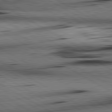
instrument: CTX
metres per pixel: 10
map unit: lApd
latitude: 80.4412
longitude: 162.7085
